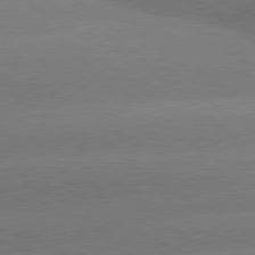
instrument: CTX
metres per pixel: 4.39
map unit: lApd
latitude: 80.4034
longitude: -149.7072
